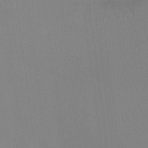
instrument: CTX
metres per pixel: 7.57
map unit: Hto
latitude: -13.1998
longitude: -40.0822
